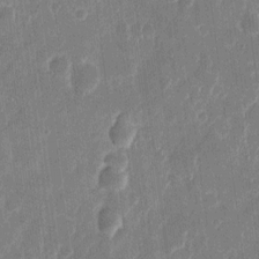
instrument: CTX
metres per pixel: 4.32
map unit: eHh
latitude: 11.0836
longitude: -70.2711
